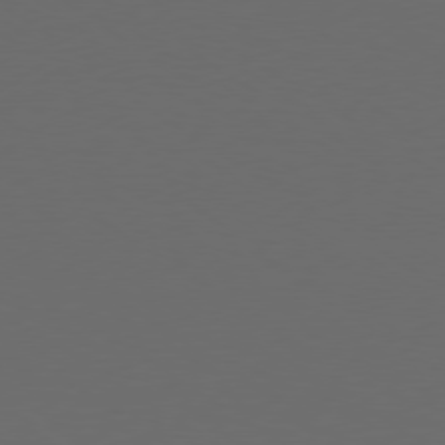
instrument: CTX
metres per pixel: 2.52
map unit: Ap
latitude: -79.6344
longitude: -64.8002
